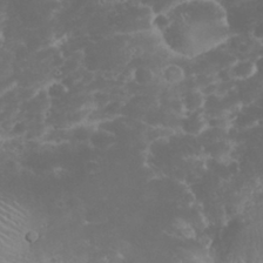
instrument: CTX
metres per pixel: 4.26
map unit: eHh
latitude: 32.5168
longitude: -62.1200
